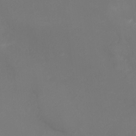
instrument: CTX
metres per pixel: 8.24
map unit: Ht
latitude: -6.6329
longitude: -21.0837
